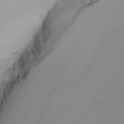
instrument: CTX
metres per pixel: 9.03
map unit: Nhu
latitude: -4.9730
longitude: -94.9136
